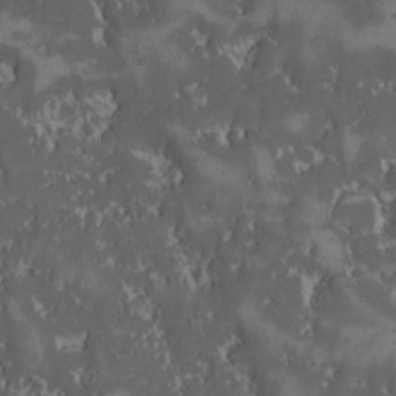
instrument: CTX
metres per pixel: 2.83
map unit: Ave
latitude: -9.6533
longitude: -116.5924
